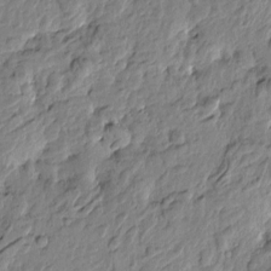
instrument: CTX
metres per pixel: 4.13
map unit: Htu
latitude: -3.3887
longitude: 178.8597
